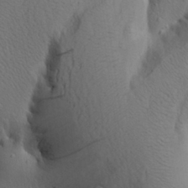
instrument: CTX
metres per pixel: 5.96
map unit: Aa
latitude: 27.4238
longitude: -148.4412
